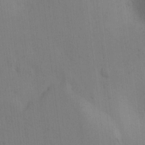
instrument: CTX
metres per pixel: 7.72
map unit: lAvf
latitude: 9.0648
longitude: 164.8597
